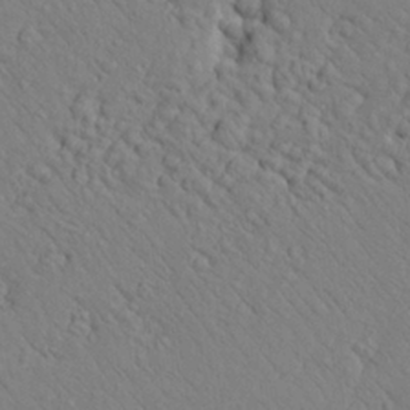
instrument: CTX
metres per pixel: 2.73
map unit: Aa
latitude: 24.4412
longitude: -148.2711
